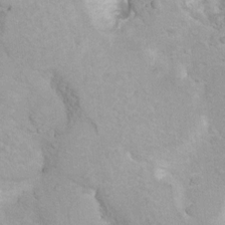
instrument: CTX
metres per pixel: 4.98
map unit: Hto
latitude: 7.5182
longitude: -30.6869
